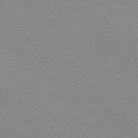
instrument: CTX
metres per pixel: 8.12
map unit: Ap
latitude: -75.4266
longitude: -79.7639
